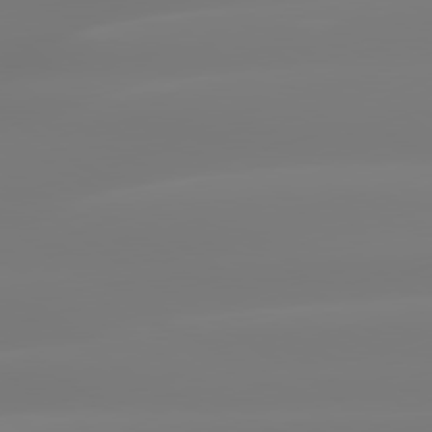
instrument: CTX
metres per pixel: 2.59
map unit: lApd
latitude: 79.6505
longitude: -136.9514
